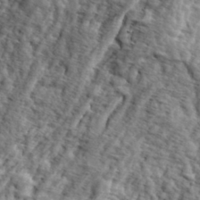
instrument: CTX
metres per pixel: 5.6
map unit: eHh
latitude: 36.4034
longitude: -80.4979
